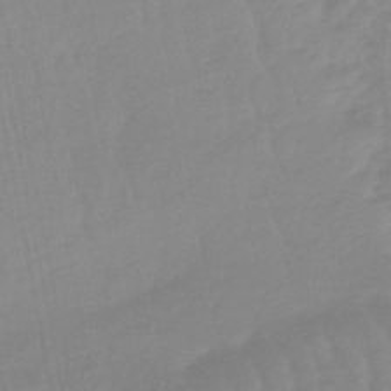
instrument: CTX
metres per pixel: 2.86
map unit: lHb
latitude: -48.3307
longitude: 77.4076
